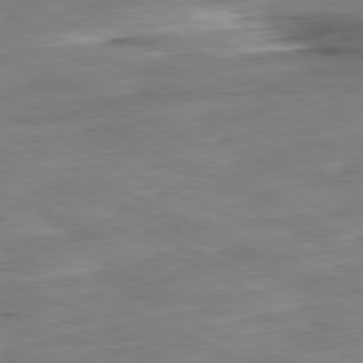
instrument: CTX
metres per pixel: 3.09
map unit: Ap
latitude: -81.0109
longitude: -82.5545
